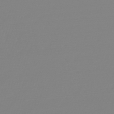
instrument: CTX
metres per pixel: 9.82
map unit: HNb
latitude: -48.7463
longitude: -50.5923
